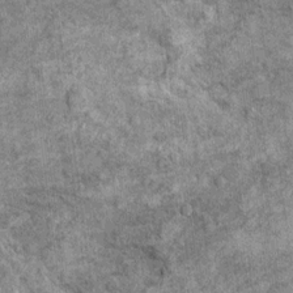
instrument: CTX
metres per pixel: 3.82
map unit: Ht
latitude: 11.2915
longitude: -38.4412
